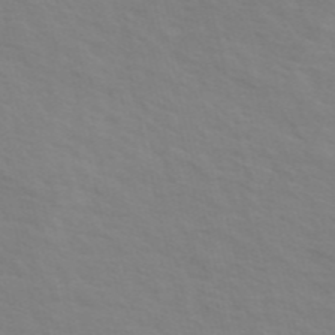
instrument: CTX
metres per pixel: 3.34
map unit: ANa
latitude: 48.7435
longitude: -75.4426
